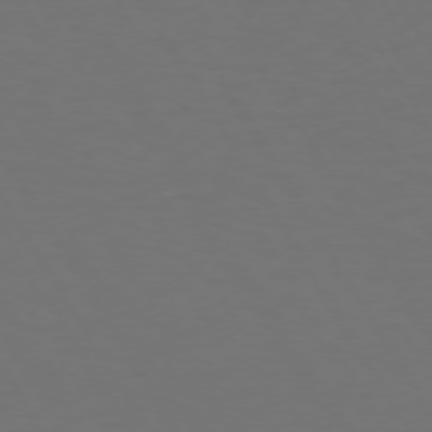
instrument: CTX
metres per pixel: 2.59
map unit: Hpe
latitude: 72.0822
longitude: -126.8002
